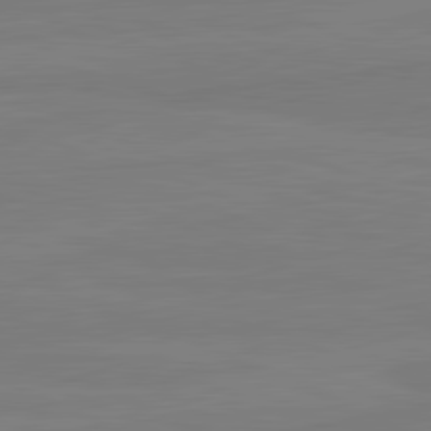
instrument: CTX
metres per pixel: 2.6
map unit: lApd
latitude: 81.6505
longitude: -178.7436
